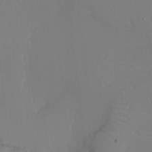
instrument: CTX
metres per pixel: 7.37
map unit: Ht
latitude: -16.7841
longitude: -41.2914
